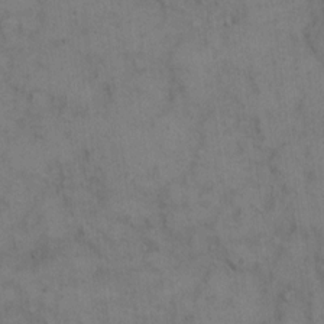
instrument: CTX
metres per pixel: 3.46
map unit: eHh
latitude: 10.4790
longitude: -63.2915
